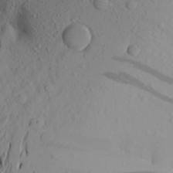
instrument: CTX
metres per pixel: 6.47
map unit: Aa
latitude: 23.0647
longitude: -146.9514
